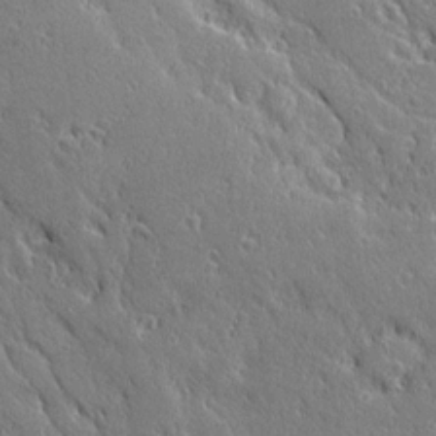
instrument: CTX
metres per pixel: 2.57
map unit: Ave
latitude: 20.6113
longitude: -136.1389
